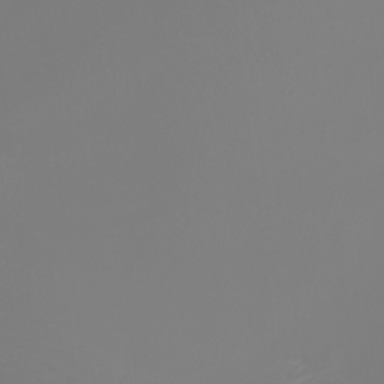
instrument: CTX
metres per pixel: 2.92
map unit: Nhu
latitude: -7.7099
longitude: -94.2334
